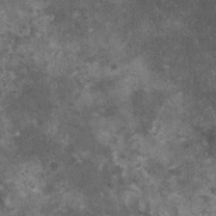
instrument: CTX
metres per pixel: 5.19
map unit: HNhu
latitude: 2.8002
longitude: 4.5384
